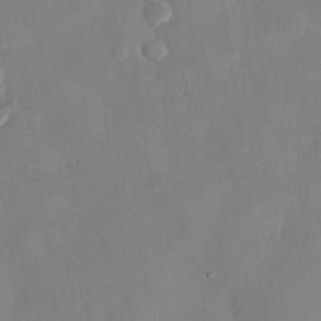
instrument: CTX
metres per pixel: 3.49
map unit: eHh
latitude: 28.1200
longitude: -81.1214
